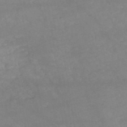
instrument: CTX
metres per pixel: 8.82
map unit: HNb
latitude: -53.8611
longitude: -34.9513
